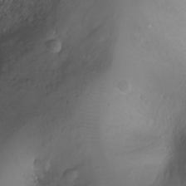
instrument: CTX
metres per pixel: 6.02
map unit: Ht
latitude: -2.6329
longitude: -29.2915
